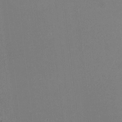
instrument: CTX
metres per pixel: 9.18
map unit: HNhu
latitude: -3.0675
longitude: -2.4223
